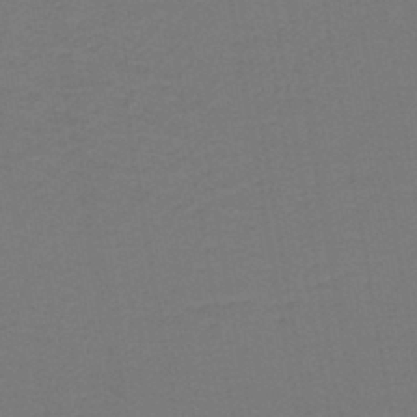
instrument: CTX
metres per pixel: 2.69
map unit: lHb
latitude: -43.0297
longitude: 53.8422
